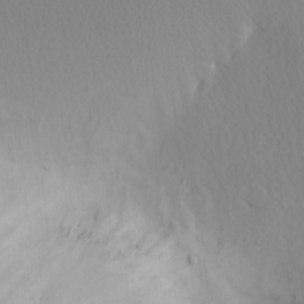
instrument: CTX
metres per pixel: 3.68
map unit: Nhu
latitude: 0.5545
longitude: -79.7639
